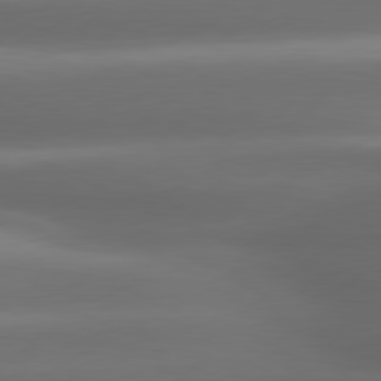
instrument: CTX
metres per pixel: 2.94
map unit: lApd
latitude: 80.5546
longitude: -141.9339
